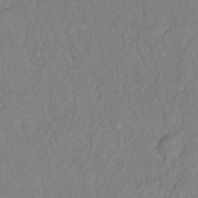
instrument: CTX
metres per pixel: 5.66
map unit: Hto
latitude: -14.2929
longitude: -43.6694
